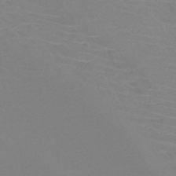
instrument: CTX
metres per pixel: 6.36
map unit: HNb
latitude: -46.0472
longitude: -42.2523
